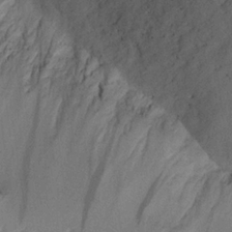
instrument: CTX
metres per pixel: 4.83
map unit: Aa
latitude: 20.1767
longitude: -144.6301
